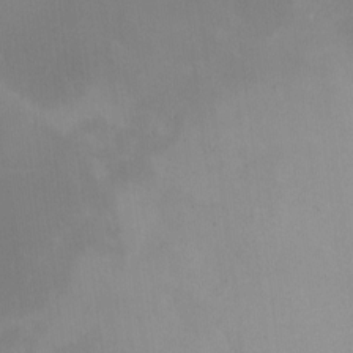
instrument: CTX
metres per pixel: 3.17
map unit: Nhu
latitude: -8.4440
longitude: -50.8002
